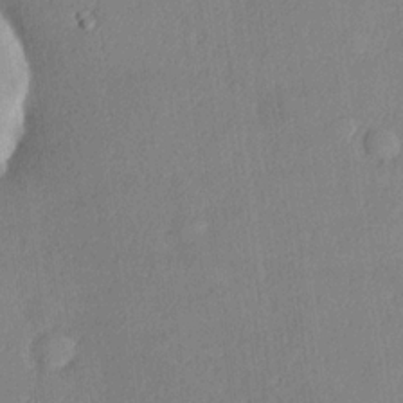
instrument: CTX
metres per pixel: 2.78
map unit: Hve
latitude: 18.8191
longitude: 149.6533
